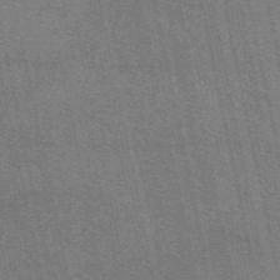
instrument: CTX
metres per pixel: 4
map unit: eAb
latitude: 48.2334
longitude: 106.4062
